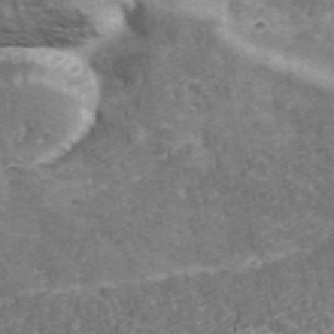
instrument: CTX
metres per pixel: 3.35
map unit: eHh
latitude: 43.3104
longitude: -90.7813
